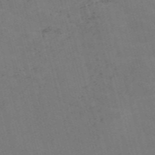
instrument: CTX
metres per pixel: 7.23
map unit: Nve
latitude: -57.8611
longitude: 55.0298
